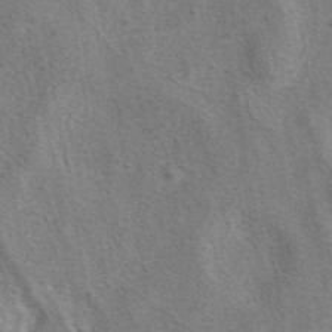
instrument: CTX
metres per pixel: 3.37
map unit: eAb
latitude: 41.1970
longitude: 107.2943
